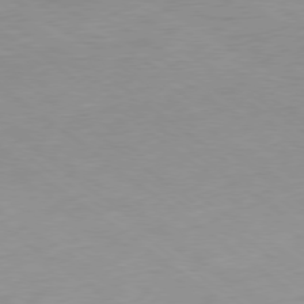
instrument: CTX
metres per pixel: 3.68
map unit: Ap
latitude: -78.7841
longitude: -72.8380
